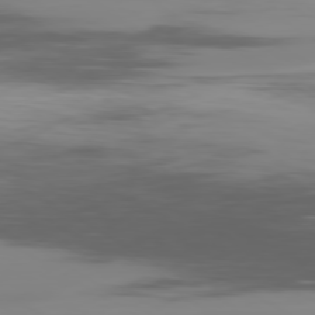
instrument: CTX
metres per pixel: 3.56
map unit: Ap
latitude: -79.8233
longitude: -77.8961
